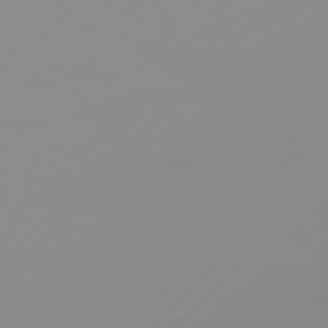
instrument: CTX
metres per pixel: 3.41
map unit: Hpe
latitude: 77.5749
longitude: -139.6883
